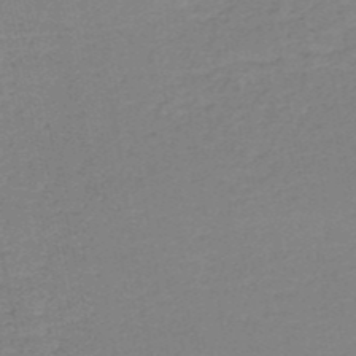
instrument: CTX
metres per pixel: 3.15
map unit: HNb
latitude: -50.0661
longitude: -48.8380
